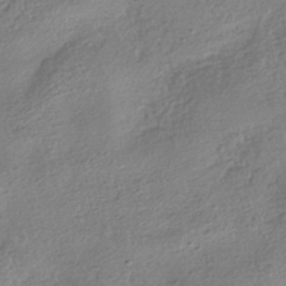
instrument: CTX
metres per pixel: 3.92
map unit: HNhu
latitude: -41.2943
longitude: 99.5399
